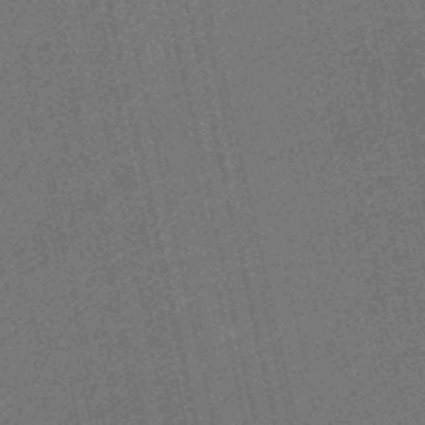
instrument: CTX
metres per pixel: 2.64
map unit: HNb
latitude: -51.9367
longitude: -51.0458
